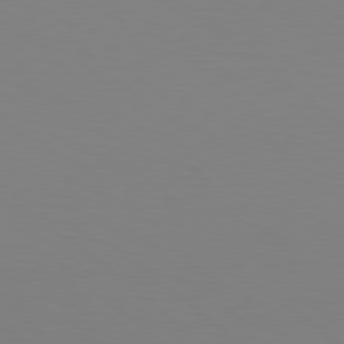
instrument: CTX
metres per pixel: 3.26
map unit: Hpe
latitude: 78.0822
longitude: -172.7057
